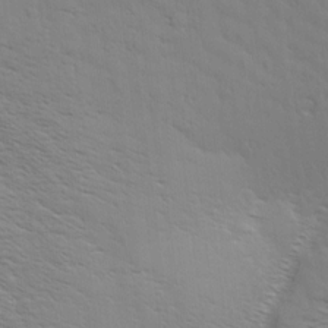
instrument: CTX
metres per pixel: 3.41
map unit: Aa
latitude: 8.8380
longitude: -135.5371
